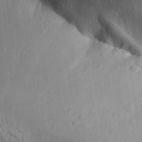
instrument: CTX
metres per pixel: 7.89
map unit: Aa
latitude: 31.3671
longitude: -133.7072
